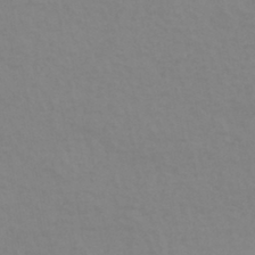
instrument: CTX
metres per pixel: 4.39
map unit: HNhu
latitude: -43.5399
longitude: 90.2173
